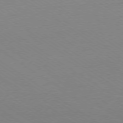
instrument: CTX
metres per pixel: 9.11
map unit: Ap
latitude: -78.7085
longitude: -84.9514
